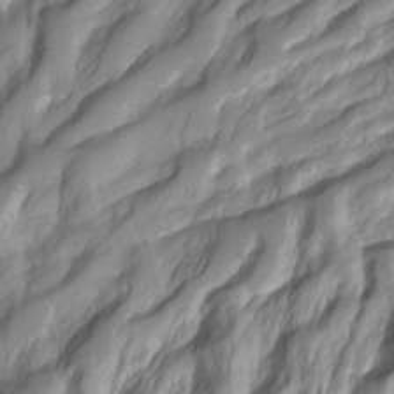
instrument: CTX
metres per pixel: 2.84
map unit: Hto
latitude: -6.8786
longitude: -44.8758
